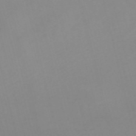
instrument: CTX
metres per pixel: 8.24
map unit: Nve
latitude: -56.9164
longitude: 53.0675
